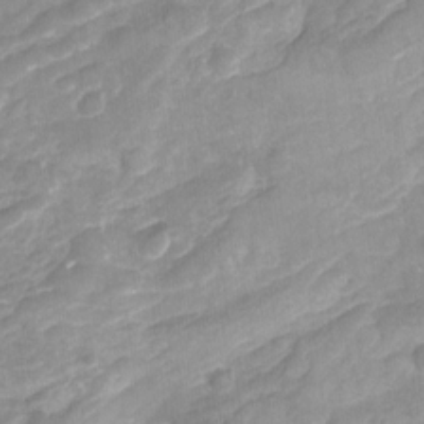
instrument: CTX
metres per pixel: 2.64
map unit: Nhu
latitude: -22.2551
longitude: -56.1010
